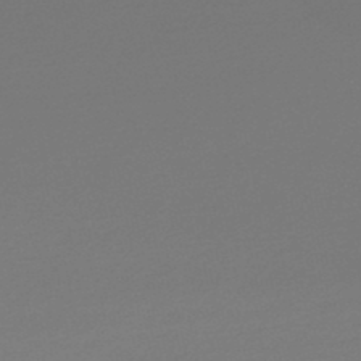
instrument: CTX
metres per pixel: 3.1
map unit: lHb
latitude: -47.5399
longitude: 66.6707
